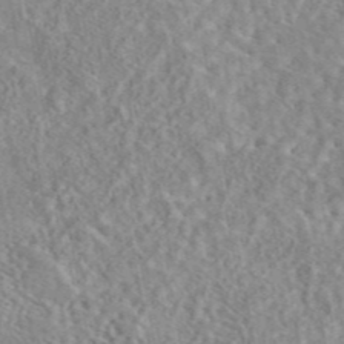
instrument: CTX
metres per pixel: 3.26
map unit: eAb
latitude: 44.4790
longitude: 116.6896
